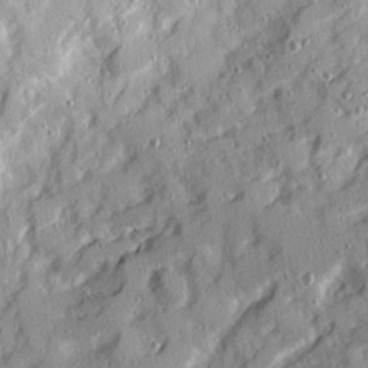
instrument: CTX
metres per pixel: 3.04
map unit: Ave
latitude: 21.3104
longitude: -129.9339
